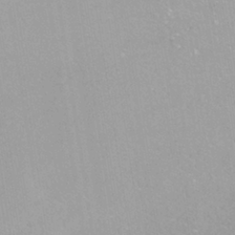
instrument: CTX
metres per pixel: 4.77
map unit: ANa
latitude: -38.9731
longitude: 95.8611
